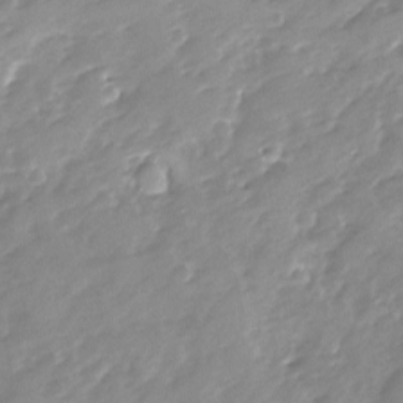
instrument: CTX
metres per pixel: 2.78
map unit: Ave
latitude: -8.1984
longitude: -117.4049
